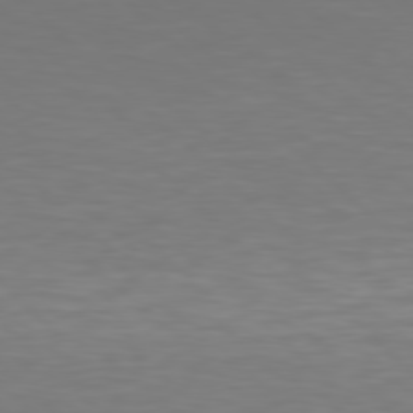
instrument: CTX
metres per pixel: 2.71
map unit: Hpe
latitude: 77.7638
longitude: -175.7828
